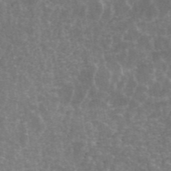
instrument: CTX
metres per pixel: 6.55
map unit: ANa
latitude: 45.4237
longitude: 30.7841
